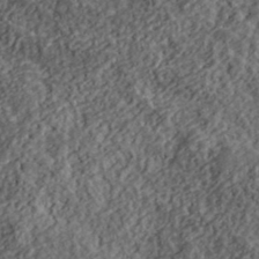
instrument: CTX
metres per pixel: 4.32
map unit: lHvf
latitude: 40.1010
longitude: -88.4223
